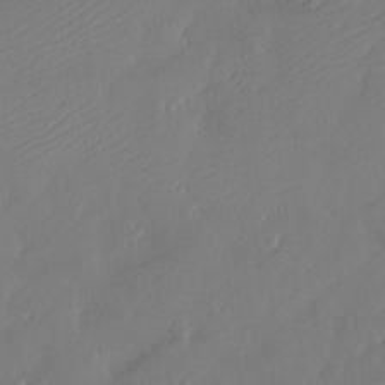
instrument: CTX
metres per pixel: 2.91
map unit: Nve
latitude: -9.2754
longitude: 172.9353
